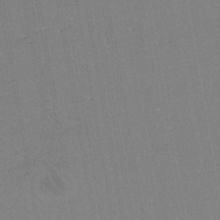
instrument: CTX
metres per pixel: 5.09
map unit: eHh
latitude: -44.8408
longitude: -28.7813
